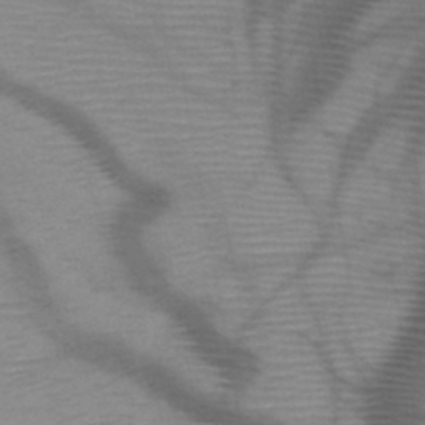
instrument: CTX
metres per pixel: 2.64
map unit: HNb
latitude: -46.5384
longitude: -41.1025
